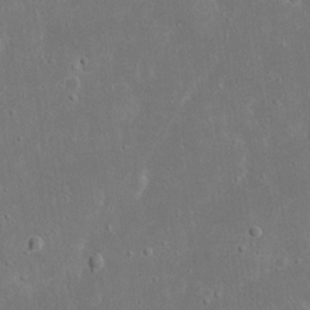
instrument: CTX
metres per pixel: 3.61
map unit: eHh
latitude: 17.2348
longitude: -71.9906
